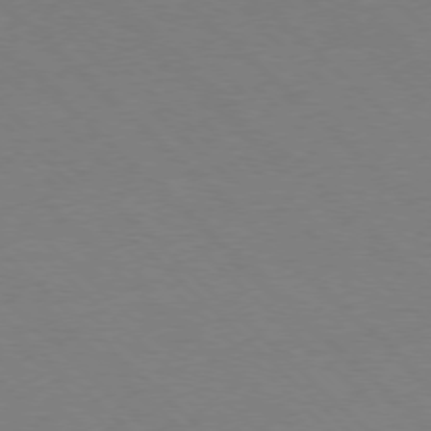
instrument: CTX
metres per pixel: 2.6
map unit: Ap
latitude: -77.6155
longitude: -85.1970
